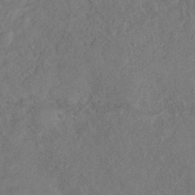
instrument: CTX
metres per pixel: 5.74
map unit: Nhu
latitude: -31.2754
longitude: -60.4412
